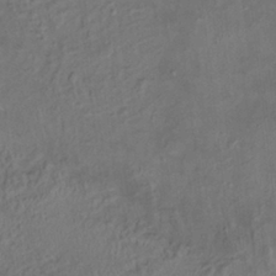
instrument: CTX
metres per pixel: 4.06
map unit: HNhu
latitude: 5.4237
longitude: 13.7289
